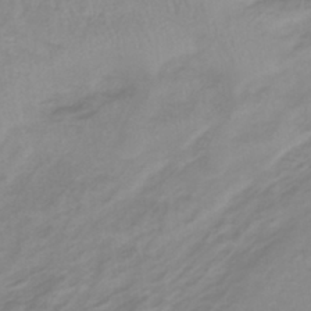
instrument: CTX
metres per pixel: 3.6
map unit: lHb
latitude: -40.4629
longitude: 65.5777
